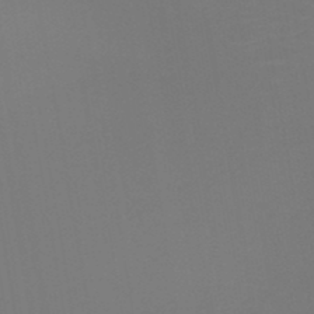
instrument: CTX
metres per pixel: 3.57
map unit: HNb
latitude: -47.2943
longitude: -43.8394
